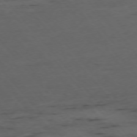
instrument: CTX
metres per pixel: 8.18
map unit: Ap
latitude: -76.0661
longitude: -90.2900
